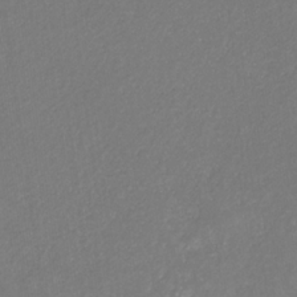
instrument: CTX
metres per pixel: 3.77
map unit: eHb
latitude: -31.1242
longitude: 68.3684
